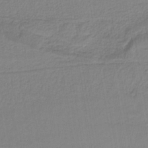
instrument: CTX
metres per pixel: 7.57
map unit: HNb
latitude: -36.4629
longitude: 57.6722
